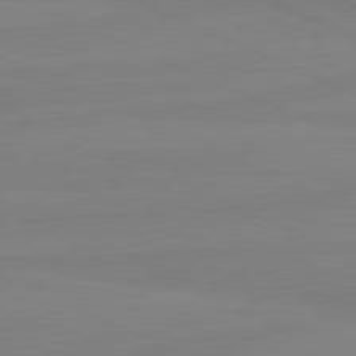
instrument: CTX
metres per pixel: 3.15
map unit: lApd
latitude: 81.3104
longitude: -179.1781
